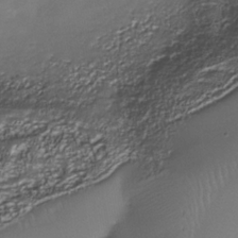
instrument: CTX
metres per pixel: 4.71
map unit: Nhe
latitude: -35.3888
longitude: -91.8205
